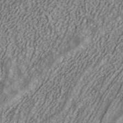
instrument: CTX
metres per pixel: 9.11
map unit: ANa
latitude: 39.9339
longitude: 34.1606
